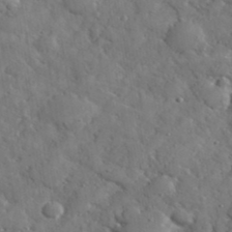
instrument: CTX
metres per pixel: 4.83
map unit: eHh
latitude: 37.9717
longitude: -67.6127
